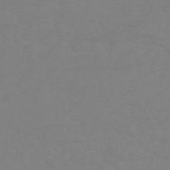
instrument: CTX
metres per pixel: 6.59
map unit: HNhu
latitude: -45.9745
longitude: 90.7652
